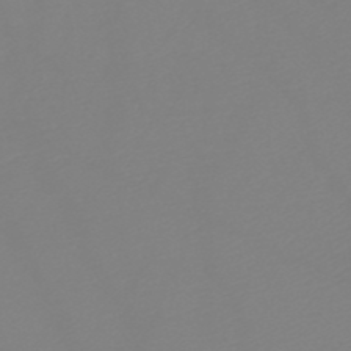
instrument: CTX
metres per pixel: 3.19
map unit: HNb
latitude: -48.7841
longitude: -51.2914
